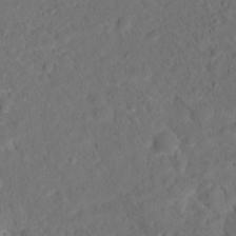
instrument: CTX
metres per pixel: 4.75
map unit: Hto
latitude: 15.3293
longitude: -36.4601
